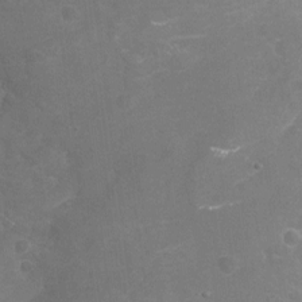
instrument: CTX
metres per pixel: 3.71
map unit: Nhu
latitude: -18.8030
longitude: -56.8946
